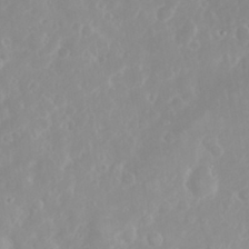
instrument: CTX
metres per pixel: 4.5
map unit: eHh
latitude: 31.4238
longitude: -59.2726
